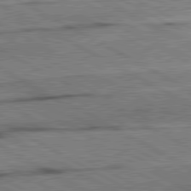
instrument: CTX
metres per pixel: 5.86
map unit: lApd
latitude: 80.8569
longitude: -157.1025
